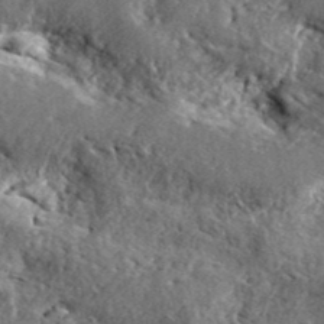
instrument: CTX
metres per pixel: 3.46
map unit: lHvf
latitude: 41.8394
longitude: -89.0837
